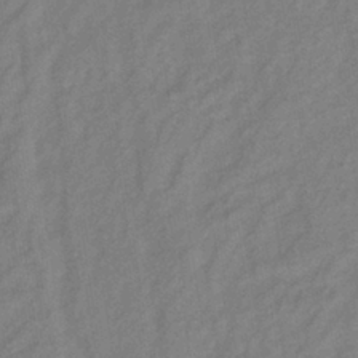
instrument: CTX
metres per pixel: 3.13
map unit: lHb
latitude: -37.0675
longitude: 71.0864
